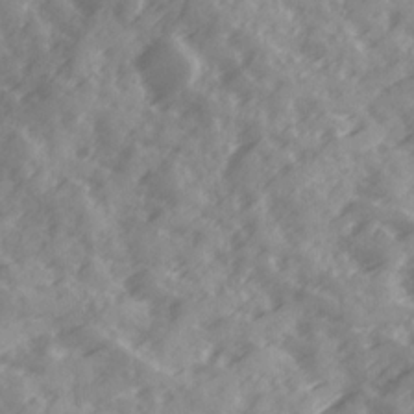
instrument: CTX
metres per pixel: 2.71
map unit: Ave
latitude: 19.0269
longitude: -131.4616
